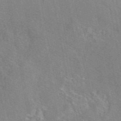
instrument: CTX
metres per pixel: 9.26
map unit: eAb
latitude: 46.8191
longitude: 114.2928
